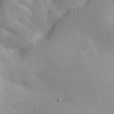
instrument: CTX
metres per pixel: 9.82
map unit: eHh
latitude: 24.7813
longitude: -72.5546
